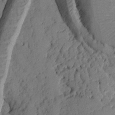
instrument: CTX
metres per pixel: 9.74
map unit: Ht
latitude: 9.4615
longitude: -78.4601
